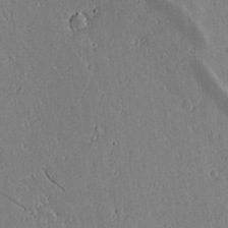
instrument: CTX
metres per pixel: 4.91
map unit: lAvf
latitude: 15.6694
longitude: -125.5938
